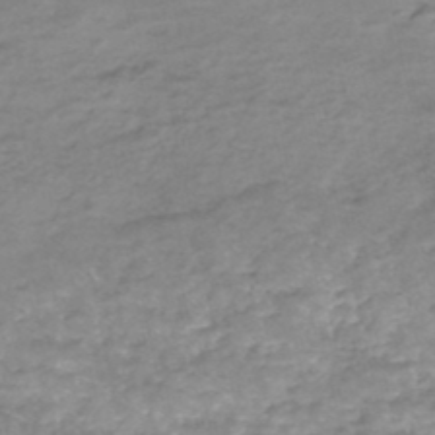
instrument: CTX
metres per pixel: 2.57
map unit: Nhe
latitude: -47.8800
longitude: -171.1592
